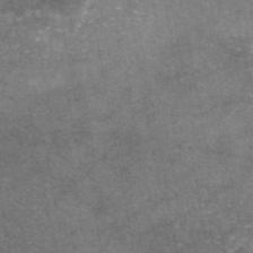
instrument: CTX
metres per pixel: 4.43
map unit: eAb
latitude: 46.2334
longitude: 123.4644
